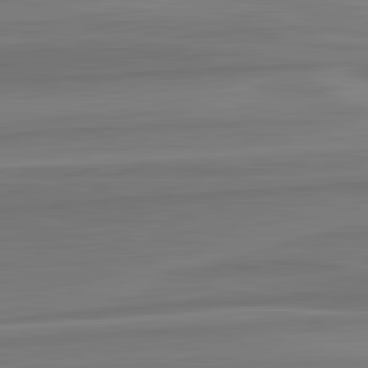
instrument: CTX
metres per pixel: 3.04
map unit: lApd
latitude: 82.7057
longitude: 169.8611
